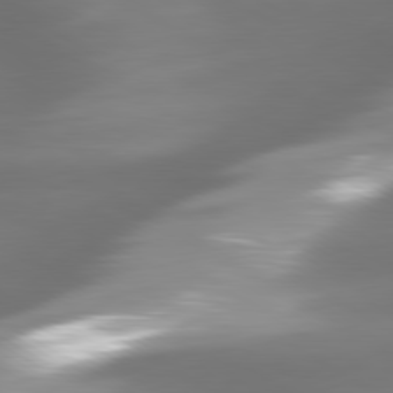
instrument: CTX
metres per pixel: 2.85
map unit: lApd
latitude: 80.1578
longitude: -138.9136
